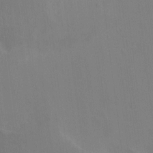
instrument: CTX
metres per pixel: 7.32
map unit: HNhu
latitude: 5.3293
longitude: 4.4251
